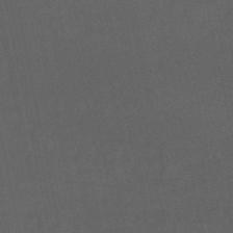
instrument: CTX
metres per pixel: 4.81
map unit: eHb
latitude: -50.5763
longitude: 72.2172
